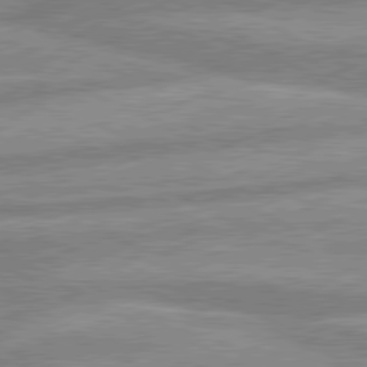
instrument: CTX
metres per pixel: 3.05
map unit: lApd
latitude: 80.1011
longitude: -166.4601
